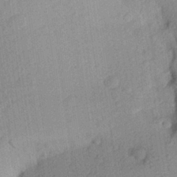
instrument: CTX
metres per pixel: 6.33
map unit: Aa
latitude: 26.5924
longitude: -145.5371
